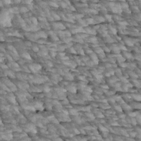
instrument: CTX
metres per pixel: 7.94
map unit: Htu
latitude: 2.4034
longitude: 143.8422
